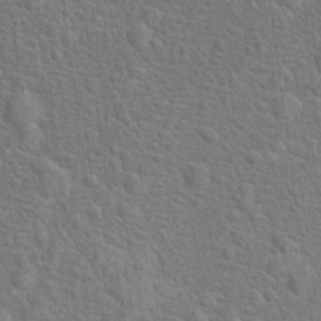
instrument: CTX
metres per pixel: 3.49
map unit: Hto
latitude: 18.0444
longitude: -43.1025
